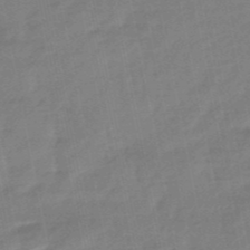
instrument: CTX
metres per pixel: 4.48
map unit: lHb
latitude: -49.2187
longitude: 79.5210
